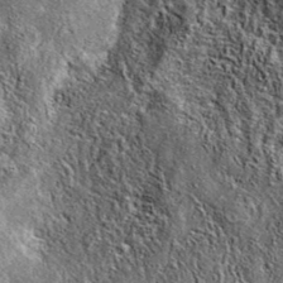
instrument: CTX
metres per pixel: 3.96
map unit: eAb
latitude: 37.9150
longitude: 109.5777
